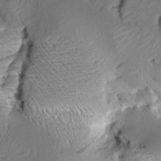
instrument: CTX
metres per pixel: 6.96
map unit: Aa
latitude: 9.8206
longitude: -142.7624
